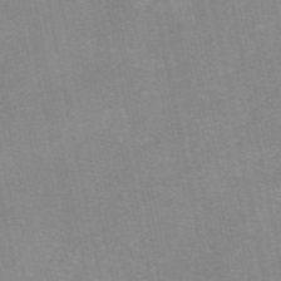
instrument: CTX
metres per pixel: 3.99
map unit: eAb
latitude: 48.4979
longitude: 103.3321
